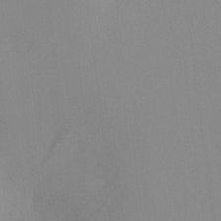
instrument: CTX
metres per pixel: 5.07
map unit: Ht
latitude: -6.4251
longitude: -20.3090
